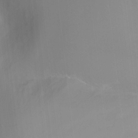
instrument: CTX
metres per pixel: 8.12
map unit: Ht
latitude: -10.0850
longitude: -29.3104
